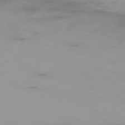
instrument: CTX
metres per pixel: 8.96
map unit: Ap
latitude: -76.5952
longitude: -73.9528
